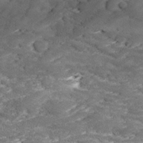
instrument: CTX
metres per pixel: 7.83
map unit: Ave
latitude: 17.5371
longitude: -136.3090
